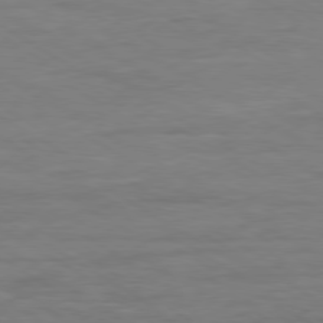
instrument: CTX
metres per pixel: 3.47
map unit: Ap
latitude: -80.2551
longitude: -103.7072
